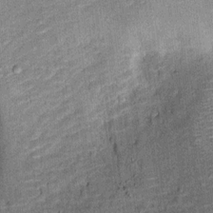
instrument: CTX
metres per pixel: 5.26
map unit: Ht
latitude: 10.8380
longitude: -39.0269
